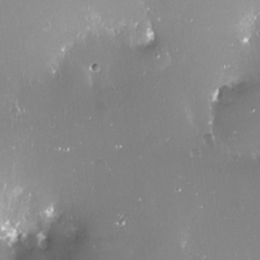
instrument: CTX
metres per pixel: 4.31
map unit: Nve
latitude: -18.1984
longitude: -60.1011
